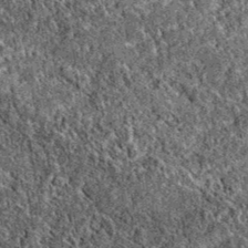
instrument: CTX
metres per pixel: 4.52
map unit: eAb
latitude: 37.7260
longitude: 111.3321
